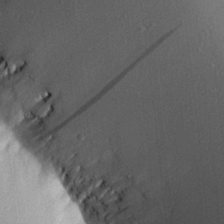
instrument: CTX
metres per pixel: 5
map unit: Aa
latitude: 19.5938
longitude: -147.5938
